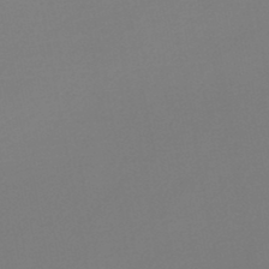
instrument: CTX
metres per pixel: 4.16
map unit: lHb
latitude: -46.4440
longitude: 66.4440
